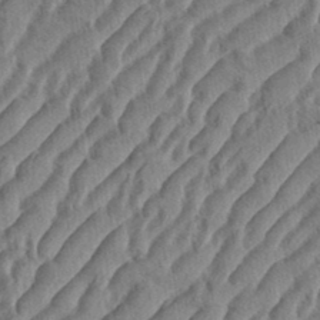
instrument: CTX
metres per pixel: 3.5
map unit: eHh
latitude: 36.6113
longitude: -138.1578
